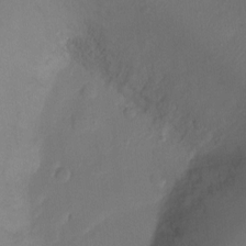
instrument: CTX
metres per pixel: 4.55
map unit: Ht
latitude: -10.8030
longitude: -34.3278
